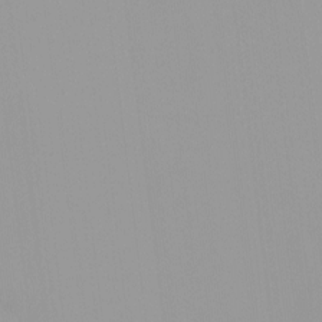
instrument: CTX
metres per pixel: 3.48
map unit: HNhu
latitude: -0.5385
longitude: -5.3293
